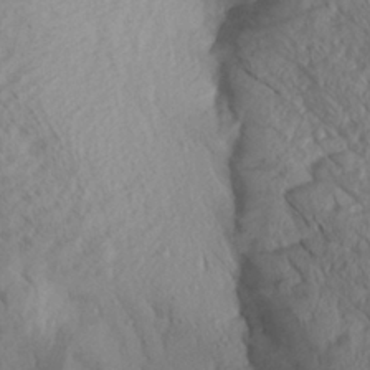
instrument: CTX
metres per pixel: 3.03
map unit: Aa
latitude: 27.6694
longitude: -133.9339
